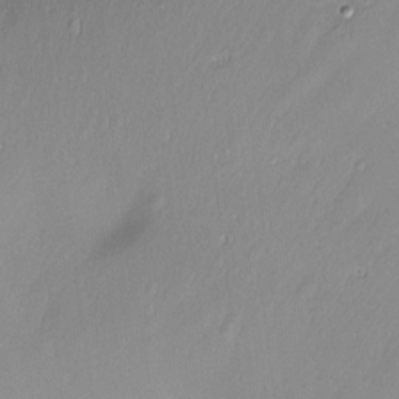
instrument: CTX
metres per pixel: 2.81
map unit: Nve
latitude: -23.1431
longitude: -138.4979
